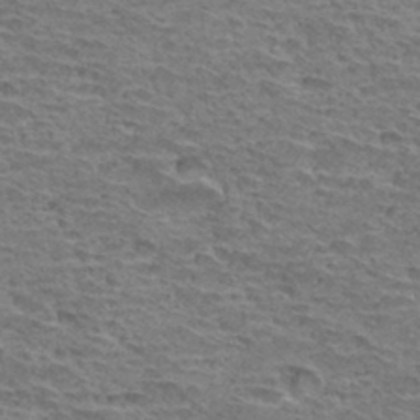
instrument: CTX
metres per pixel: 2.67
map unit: Hto
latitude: 33.4615
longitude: -39.6127
